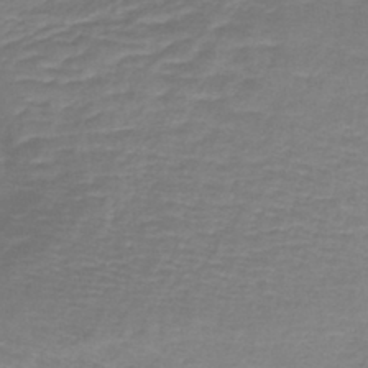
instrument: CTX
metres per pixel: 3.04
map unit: lHb
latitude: -41.7666
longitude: 58.3306
